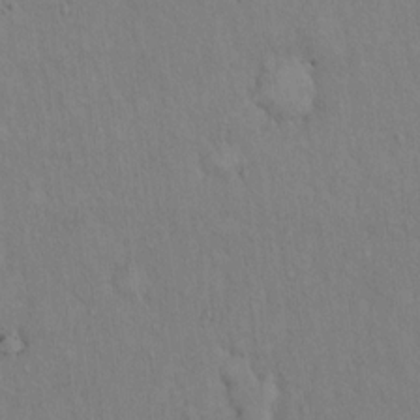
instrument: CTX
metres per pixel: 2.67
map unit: Hto
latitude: 14.3468
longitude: -60.7246
